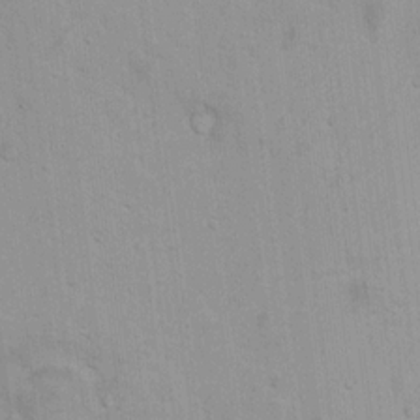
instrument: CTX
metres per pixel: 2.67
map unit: Nhu
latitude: 12.9892
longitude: -36.0822
